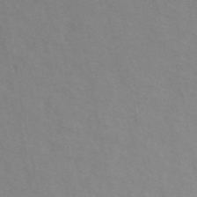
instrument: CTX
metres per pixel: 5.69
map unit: ANa
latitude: 49.8583
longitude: -73.0459
